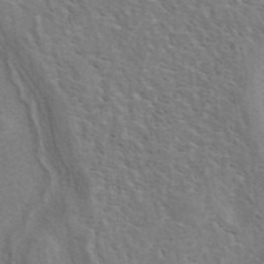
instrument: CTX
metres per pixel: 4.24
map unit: eAb
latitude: 40.9324
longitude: 106.8786
